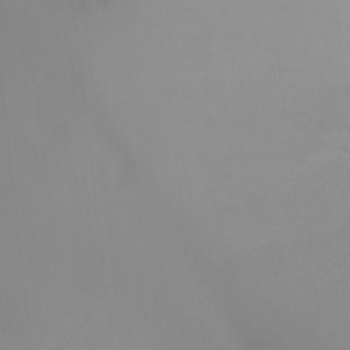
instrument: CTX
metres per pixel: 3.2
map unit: Ht
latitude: -17.2754
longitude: -46.5546
